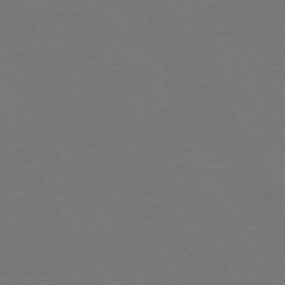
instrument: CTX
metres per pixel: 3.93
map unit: Hpe
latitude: -74.4062
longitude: 8.4818
